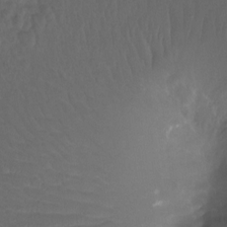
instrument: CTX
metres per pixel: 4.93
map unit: Ht
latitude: -12.1228
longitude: -44.1389
